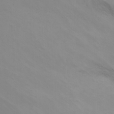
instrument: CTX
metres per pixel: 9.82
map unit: Nhu
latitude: -7.3509
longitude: -69.4615
